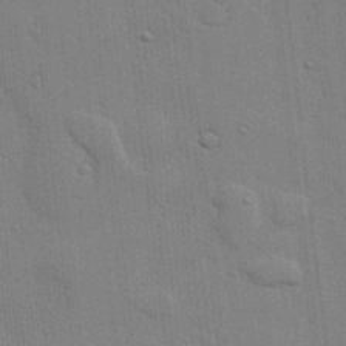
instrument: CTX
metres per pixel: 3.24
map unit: lHvf
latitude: 17.4426
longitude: -113.6127
